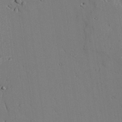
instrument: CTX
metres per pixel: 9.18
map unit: lAvf
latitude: 25.1403
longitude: -110.1767
